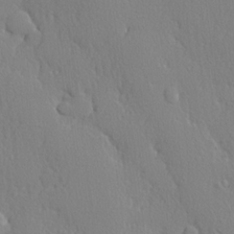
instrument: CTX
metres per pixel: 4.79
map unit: lHvf
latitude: 21.3671
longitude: 142.2361
